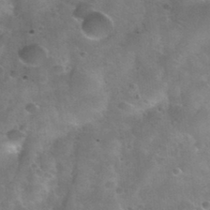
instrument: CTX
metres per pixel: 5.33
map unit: Nhu
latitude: 31.2726
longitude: -54.0255
